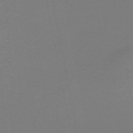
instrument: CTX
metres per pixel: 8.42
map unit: lHb
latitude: -47.3131
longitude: 64.3118
